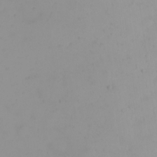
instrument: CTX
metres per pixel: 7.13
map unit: eHh
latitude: 23.9528
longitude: -64.7624
